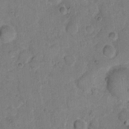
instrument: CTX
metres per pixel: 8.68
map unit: eHh
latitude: 11.4993
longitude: -64.8191
